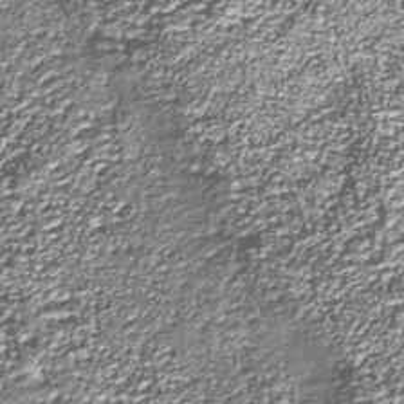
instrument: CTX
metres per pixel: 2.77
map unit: Nhu
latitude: -38.9731
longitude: -83.8961
